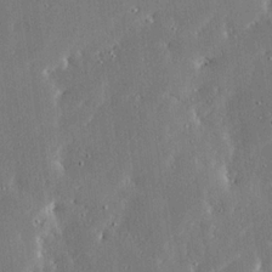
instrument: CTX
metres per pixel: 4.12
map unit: Ave
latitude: 17.7072
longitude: -139.7639
